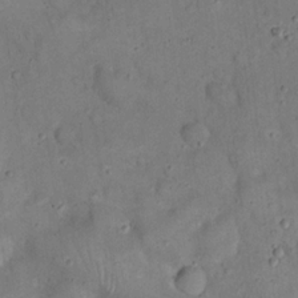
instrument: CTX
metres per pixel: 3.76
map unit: eHh
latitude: 20.1578
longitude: -60.0822
